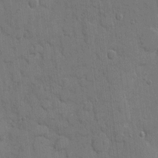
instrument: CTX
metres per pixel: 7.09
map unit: eHh
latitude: 9.0648
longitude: -67.7260
